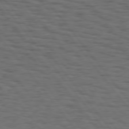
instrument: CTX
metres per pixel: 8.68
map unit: Hpe
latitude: 75.2348
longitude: -133.7450
